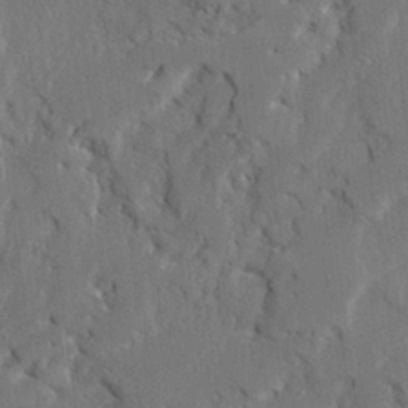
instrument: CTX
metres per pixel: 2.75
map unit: Ave
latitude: 22.8380
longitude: -130.7247
